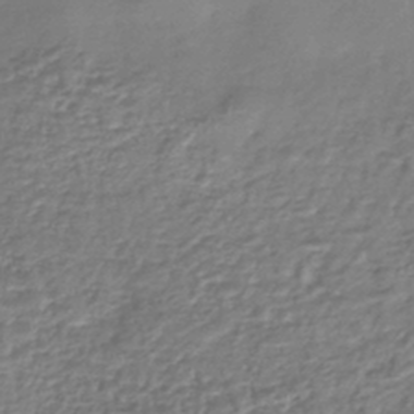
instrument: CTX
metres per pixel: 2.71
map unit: lHb
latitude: -42.5195
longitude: 75.9178
